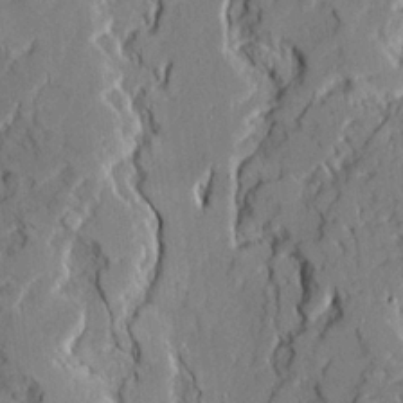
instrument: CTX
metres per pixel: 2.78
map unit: Ave
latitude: 22.0444
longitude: -129.4993
